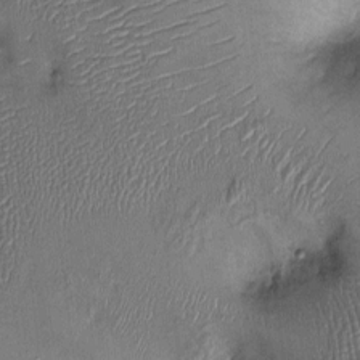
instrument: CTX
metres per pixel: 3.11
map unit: Ht
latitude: -1.9179
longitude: -14.1578
